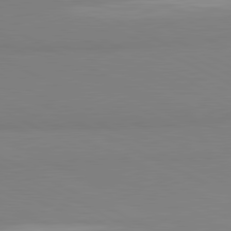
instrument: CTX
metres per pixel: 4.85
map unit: lApd
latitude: 81.0647
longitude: 179.2943
